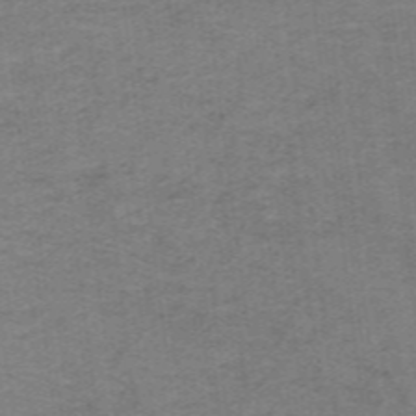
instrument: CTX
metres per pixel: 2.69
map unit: lHb
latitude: -41.0108
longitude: 54.1417
